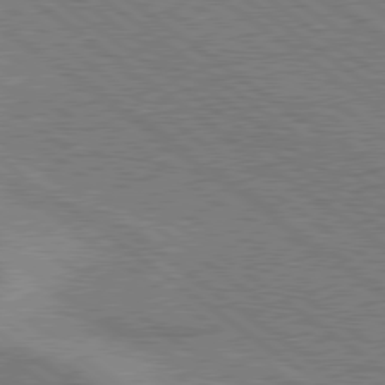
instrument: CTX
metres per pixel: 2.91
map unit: Hpe
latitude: 79.0270
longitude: -161.0836
